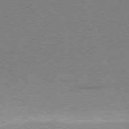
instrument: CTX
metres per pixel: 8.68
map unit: Ap
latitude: -78.9919
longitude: -82.8002
